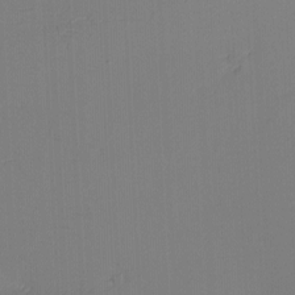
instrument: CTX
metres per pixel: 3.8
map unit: eHh
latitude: -3.8044
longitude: -79.8961
